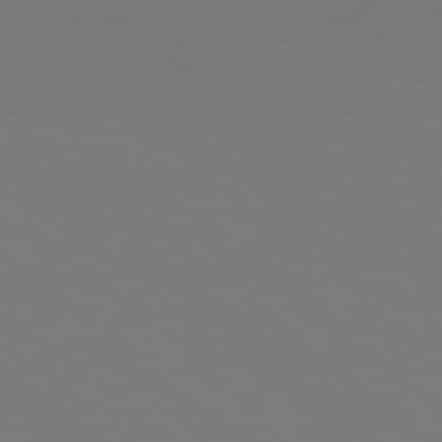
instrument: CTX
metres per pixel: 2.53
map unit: Hpe
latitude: 78.7058
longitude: -163.9717
